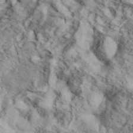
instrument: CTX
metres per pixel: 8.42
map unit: eHh
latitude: 37.4805
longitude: -80.2333
